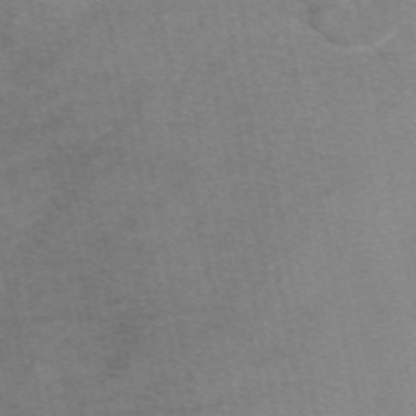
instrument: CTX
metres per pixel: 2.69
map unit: eAb
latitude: 48.9703
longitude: 103.3510
